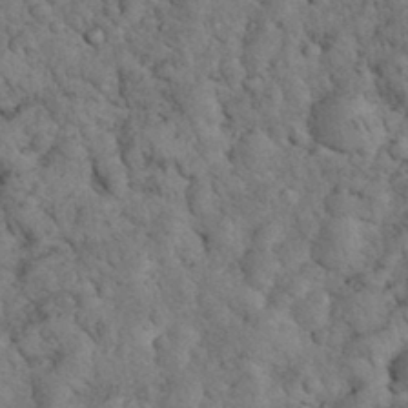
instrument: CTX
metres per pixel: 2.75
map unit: eHh
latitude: 33.5182
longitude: -67.1214
